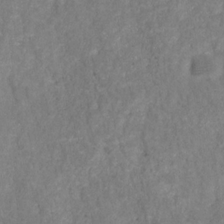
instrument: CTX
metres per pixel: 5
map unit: HNhu
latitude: -28.3684
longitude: 74.0850
